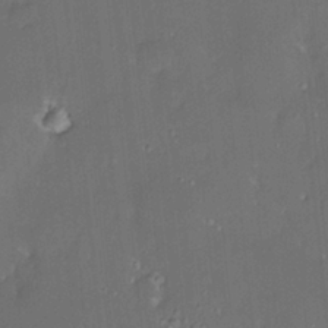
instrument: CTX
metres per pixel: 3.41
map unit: HNhu
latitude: 2.2144
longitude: 8.8408
